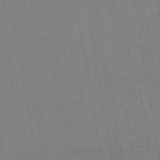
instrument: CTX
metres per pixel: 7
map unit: lHb
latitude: -43.8989
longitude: 72.9730
